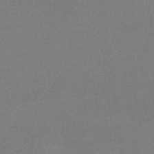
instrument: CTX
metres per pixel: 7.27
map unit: lHb
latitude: -34.9920
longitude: 68.1794
